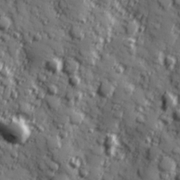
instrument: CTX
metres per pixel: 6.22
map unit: Hve
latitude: 25.0269
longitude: 146.8975
